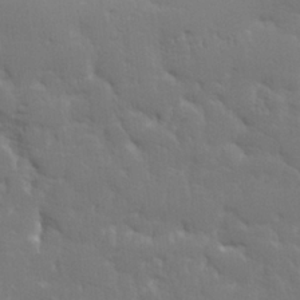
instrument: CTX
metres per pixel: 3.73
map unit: lHvf
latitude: 24.4978
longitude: 141.1431
